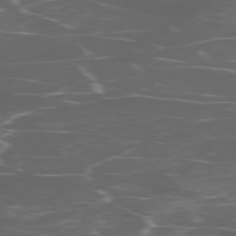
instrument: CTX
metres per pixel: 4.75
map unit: Ap
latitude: -76.3873
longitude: -69.1214
